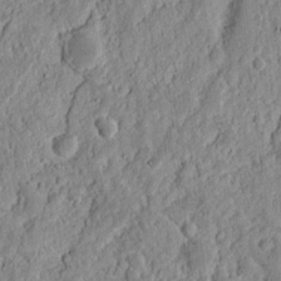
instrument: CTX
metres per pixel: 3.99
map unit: Nhu
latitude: 13.1403
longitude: -73.9906
